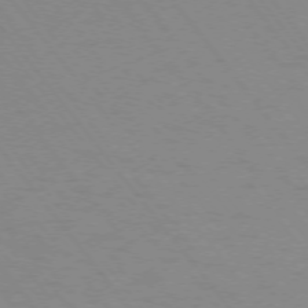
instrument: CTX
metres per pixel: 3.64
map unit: Ap
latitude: -75.5022
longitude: -69.9906
